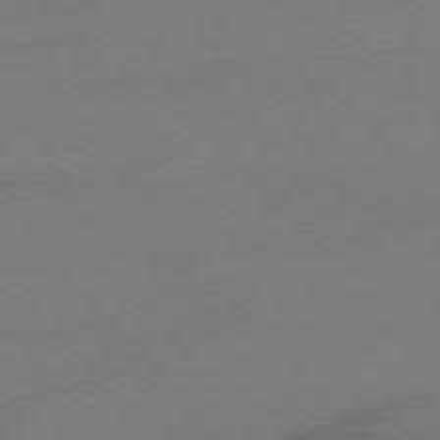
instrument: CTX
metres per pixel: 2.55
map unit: Ap
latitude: -79.8233
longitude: -61.7638
